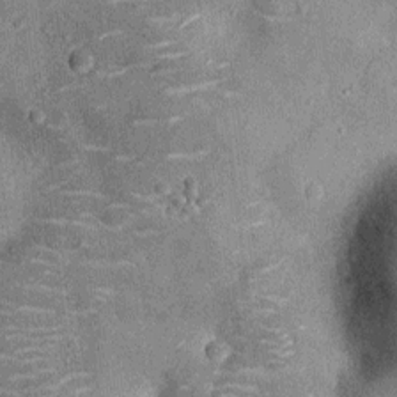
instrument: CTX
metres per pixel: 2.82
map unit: Ht
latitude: -12.4629
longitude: -21.5560
